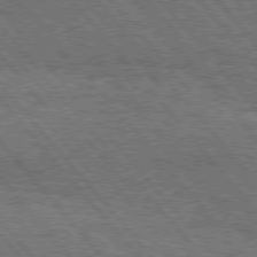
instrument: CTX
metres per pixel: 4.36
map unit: Hpe
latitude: 76.3467
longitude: -150.1577
